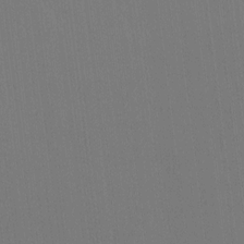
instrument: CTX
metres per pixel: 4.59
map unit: Ht
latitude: -9.3321
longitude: -38.7246
